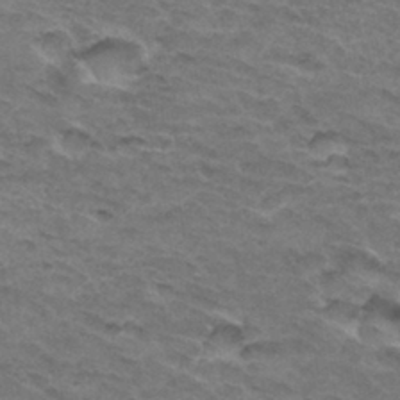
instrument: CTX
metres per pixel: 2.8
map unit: Hto
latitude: 32.8002
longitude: -47.1970
